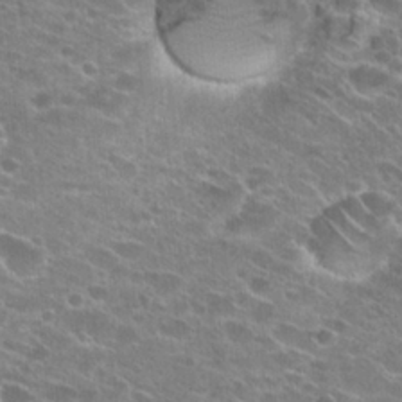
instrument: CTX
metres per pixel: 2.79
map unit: Hto
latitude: 24.4412
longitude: -42.9325
